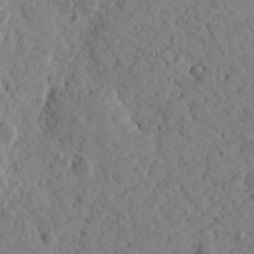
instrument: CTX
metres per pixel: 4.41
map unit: Htu
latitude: -0.7086
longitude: -177.2726
